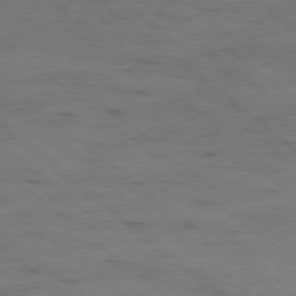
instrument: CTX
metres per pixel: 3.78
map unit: Ap
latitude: -79.2376
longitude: -100.7813
